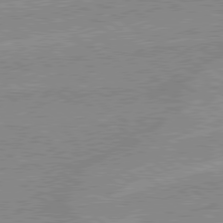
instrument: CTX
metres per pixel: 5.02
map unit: Hpe
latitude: 78.8569
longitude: -144.5923
